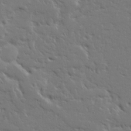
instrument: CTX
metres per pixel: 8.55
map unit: Ave
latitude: 14.4979
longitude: -139.3671
